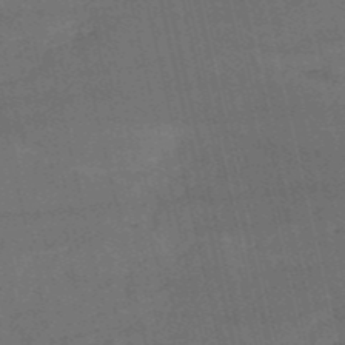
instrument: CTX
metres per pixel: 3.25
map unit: HNb
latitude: -52.5951
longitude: -41.1970
